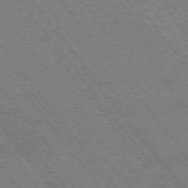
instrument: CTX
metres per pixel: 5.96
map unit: Hpe
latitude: -75.8423
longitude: -14.1767
